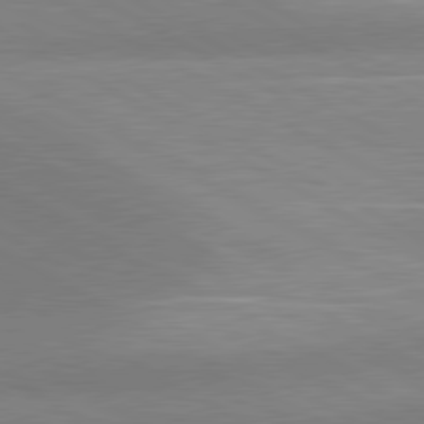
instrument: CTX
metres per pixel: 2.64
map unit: lApd
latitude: 80.7246
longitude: 125.5210
